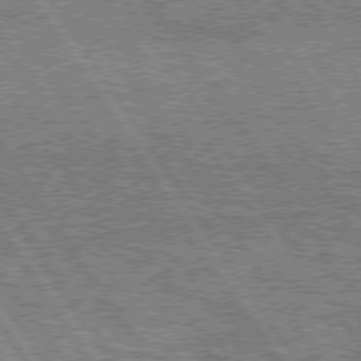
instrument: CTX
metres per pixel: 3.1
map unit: Hpe
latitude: 75.2348
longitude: -155.4426
